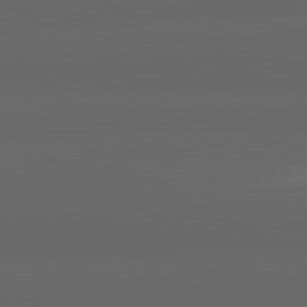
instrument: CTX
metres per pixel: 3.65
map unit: lApd
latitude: 82.0633
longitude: -169.6694
